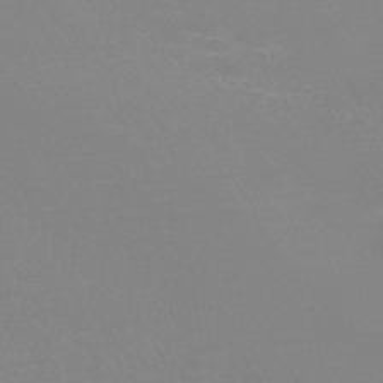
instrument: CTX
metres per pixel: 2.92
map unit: HNb
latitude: -45.8233
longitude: -41.9717
